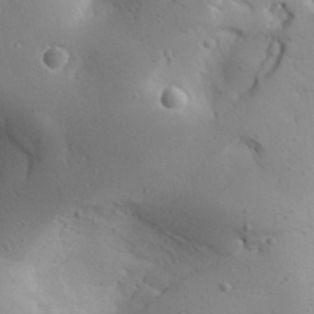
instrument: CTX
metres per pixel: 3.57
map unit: Aa
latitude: 31.3104
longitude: -143.2915
